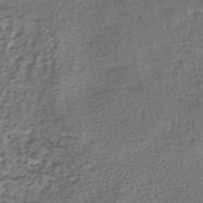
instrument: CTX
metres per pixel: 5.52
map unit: lHb
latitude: -45.3132
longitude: 58.4251
